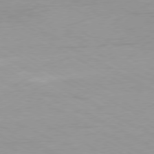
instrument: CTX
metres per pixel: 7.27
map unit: Ap
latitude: -78.6329
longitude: -72.4412
